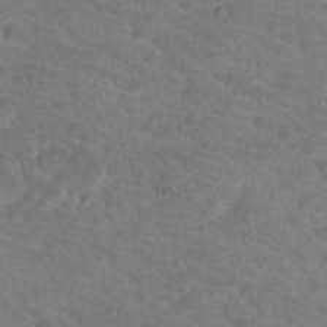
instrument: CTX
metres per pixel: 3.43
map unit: Hto
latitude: 18.3467
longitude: -34.5168
